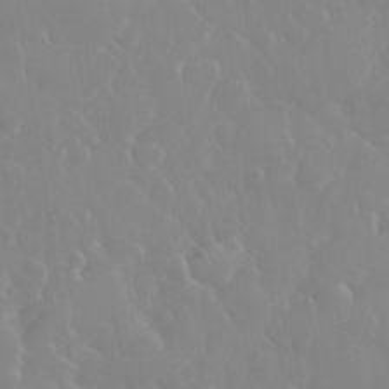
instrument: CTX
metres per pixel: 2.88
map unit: eHh
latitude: 33.3860
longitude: -59.7072
